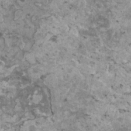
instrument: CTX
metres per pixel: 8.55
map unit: HNhu
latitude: 2.9324
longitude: 3.6155
